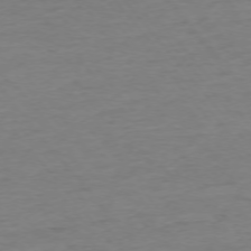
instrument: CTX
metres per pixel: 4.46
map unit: Ap
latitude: -75.6722
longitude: -88.6491
